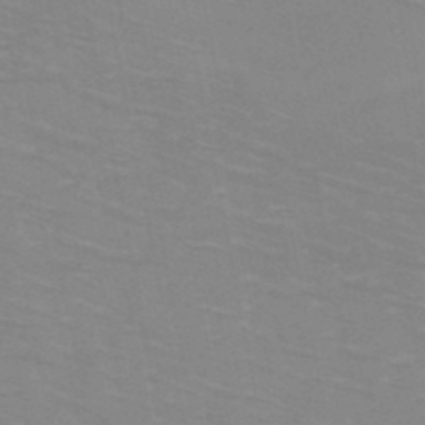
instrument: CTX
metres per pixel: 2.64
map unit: HNb
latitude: -47.7288
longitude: -46.9703
